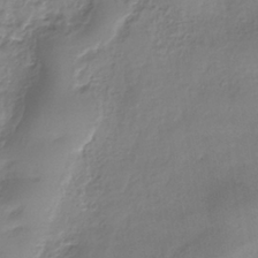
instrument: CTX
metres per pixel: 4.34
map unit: eHh
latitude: -39.6911
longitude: -26.1200
